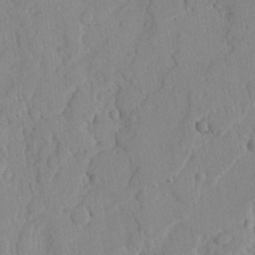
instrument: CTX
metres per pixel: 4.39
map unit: Ave
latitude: -0.5007
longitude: -110.5546
